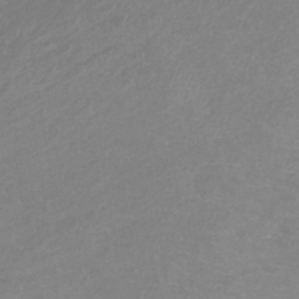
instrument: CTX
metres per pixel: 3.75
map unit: lHb
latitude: -37.8989
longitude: 73.6533
